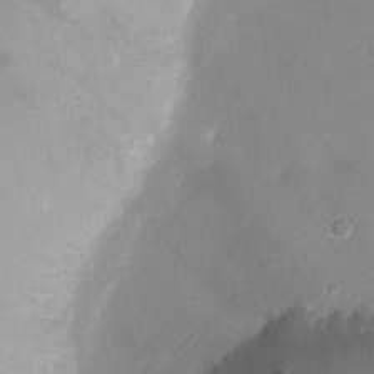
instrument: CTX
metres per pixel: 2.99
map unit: Ht
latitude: -3.1242
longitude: -19.5560
